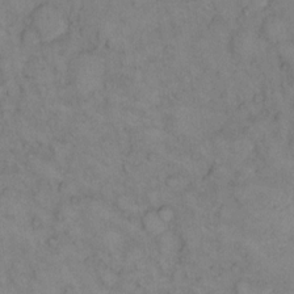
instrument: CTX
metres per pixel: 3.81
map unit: eHh
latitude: 13.7450
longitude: -63.2537
